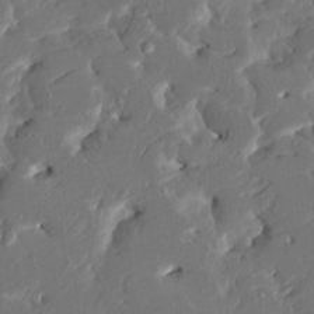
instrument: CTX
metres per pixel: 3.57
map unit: HNhu
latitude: 5.1592
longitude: -5.0836
